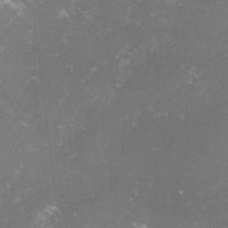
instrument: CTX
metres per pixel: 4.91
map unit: lHvf
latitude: -14.1984
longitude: -100.1578
